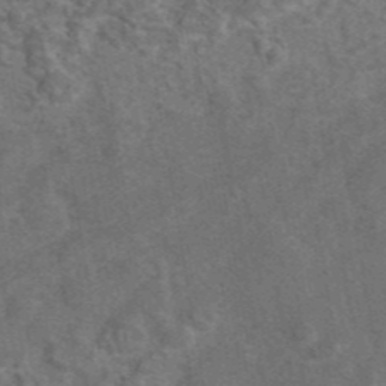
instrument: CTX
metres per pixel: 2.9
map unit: eAb
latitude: 43.4427
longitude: 111.0675
